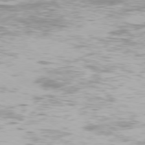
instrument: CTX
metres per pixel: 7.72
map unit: Ap
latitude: -78.4818
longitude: -93.5938
